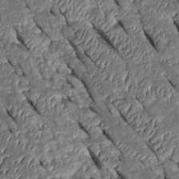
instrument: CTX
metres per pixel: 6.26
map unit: Htu
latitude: 0.6868
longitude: 148.3307
